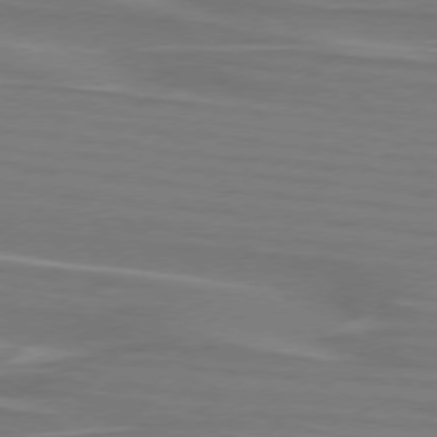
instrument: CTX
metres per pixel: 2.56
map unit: lApd
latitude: 75.6883
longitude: -80.7813
